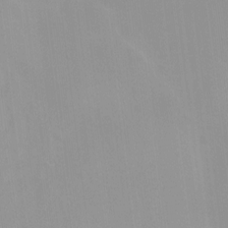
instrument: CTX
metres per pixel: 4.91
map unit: Nhu
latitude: -8.1228
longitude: -42.0822
